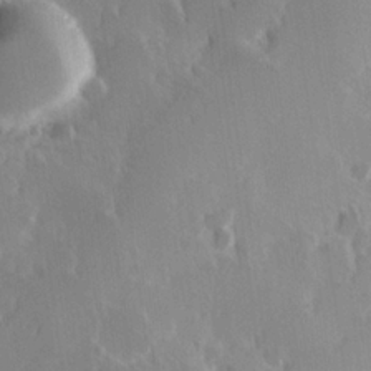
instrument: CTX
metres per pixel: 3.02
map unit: Hve
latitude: 23.4804
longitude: 146.7085
